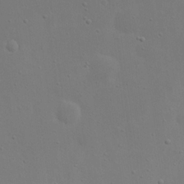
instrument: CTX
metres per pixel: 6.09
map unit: eHh
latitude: 23.5371
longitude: -69.4049
